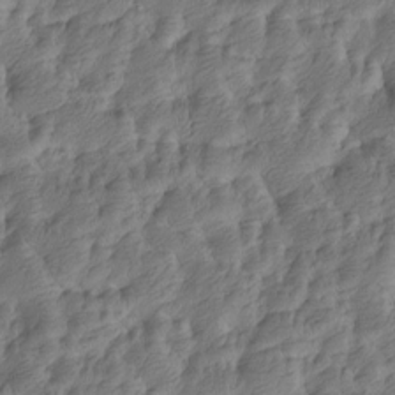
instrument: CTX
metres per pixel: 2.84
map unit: Htu
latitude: -5.0108
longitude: -177.9339
